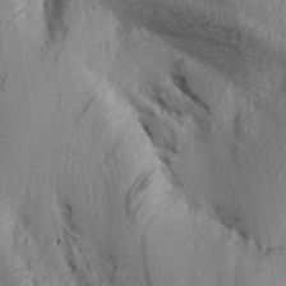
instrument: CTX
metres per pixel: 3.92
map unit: Aa
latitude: 29.8394
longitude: -136.4790
